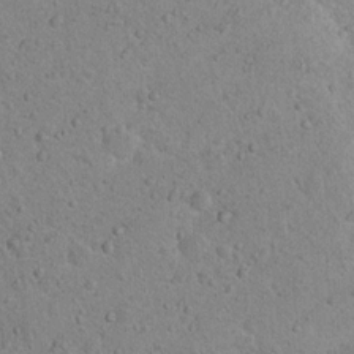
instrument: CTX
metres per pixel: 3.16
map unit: Nhu
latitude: 14.0444
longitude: -28.3089
